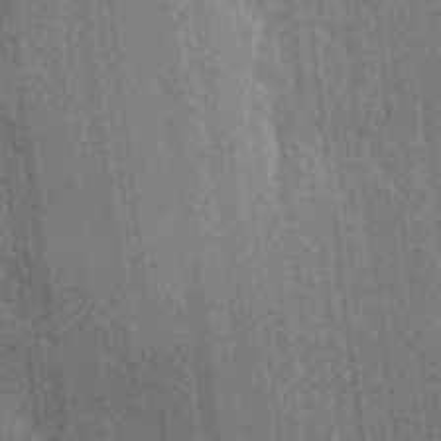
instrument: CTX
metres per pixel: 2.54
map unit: Ave
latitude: -7.3320
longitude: -123.3293
